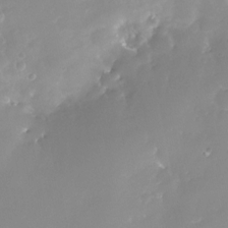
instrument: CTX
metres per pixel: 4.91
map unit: Nhe
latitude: -28.6707
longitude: -109.8583
